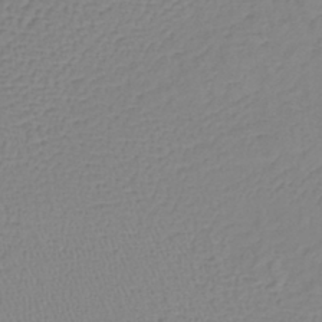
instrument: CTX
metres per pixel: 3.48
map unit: lHb
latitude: -40.8408
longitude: 61.2943
